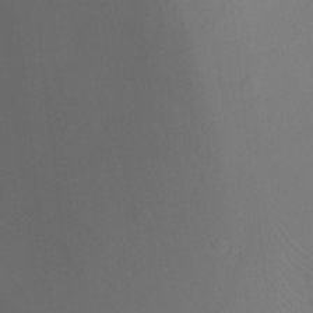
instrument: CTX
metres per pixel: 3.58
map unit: Ht
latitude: -7.3131
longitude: -20.1578
